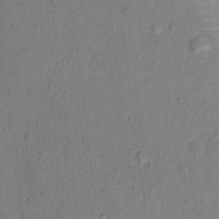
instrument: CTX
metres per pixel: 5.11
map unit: Ht
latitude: 11.5749
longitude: -40.2522
